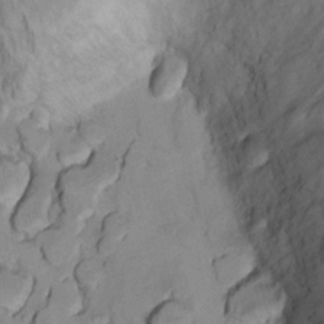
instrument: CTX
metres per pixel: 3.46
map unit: Nhu
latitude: 13.4616
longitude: -29.0836
